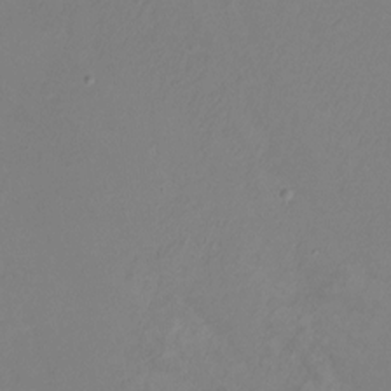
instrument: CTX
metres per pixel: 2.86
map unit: Ht
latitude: -11.6344
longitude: -46.6680
